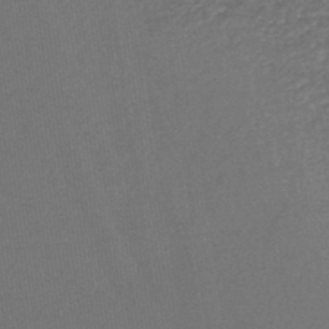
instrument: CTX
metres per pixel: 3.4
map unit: lHb
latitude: -43.8989
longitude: 71.7478
